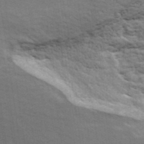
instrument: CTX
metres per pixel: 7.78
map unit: ANa
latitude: 41.0836
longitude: 30.4629
